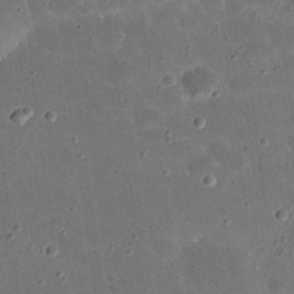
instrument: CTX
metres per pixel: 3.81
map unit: eHh
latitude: 21.4616
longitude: -65.7450
